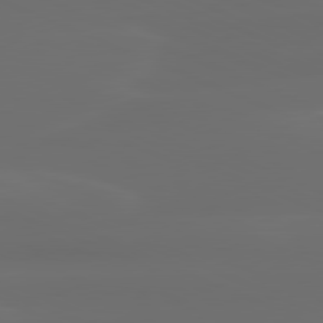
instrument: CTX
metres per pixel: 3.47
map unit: lApd
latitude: 80.4034
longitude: -118.6112
